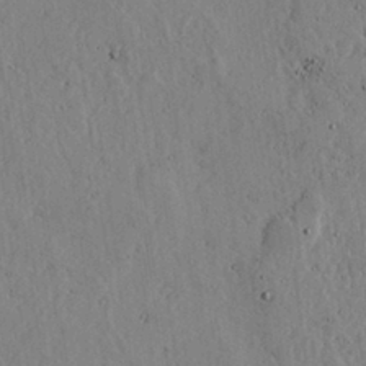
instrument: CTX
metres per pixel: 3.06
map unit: lHvf
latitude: 17.3860
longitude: -113.8772
